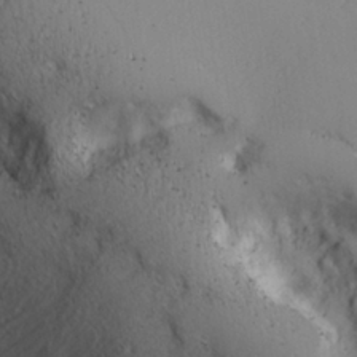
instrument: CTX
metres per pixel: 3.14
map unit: lHvf
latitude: 26.9892
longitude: 142.6707
